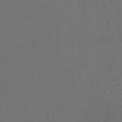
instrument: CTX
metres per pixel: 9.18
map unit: lHb
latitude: -43.6154
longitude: 73.6533
